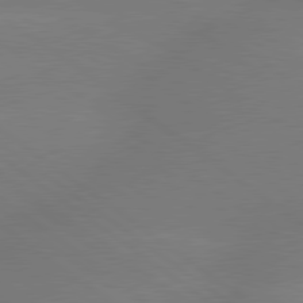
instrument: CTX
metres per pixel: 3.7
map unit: lApd
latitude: 79.6316
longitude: -150.5734
